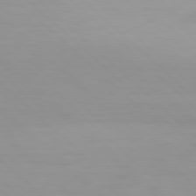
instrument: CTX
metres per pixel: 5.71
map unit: Hpe
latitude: 78.0444
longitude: -168.1956
